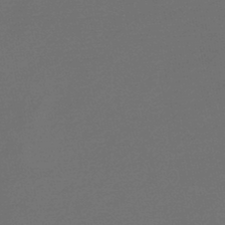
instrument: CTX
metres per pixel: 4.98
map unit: lHb
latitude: -46.3306
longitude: 63.2942
